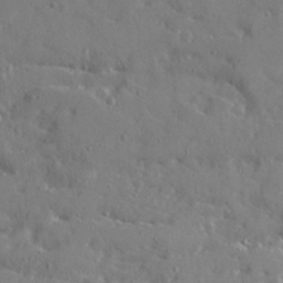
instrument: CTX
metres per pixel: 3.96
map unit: Ave
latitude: 22.2522
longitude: -130.9892
